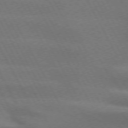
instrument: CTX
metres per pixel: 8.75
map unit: lApd
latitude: 72.1767
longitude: -51.6693
